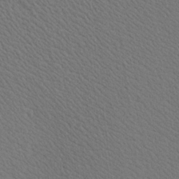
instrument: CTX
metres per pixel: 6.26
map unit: Ave
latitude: 21.1781
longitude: -139.3859
